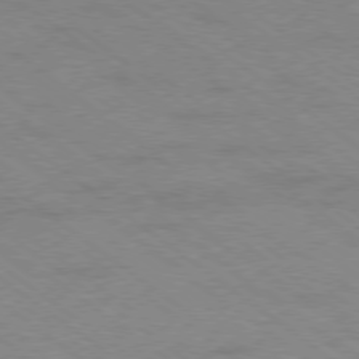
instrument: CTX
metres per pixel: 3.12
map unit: Hpe
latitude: -78.8030
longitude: -14.4979
